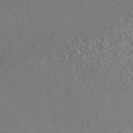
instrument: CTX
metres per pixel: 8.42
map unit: ANa
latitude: 41.5938
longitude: 34.4251
